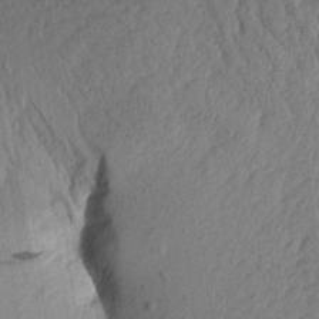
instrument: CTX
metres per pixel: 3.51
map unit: Aa
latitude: 18.2900
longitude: -145.9717
